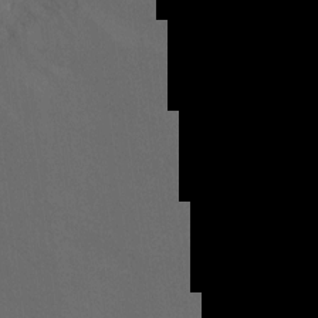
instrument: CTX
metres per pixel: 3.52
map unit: Ht
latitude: 1.9150
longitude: -25.4237
